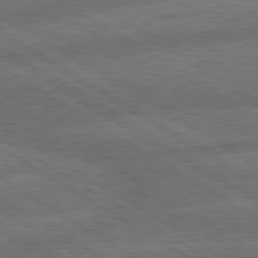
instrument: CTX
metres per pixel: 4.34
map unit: lApd
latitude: 79.9528
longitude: -162.6302
